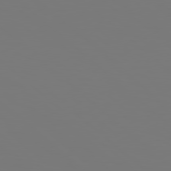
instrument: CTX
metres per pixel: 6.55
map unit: Hpe
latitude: 78.5546
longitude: -162.7247
